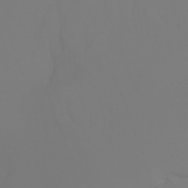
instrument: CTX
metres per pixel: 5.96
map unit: Nhu
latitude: -6.8219
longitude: -84.7057
